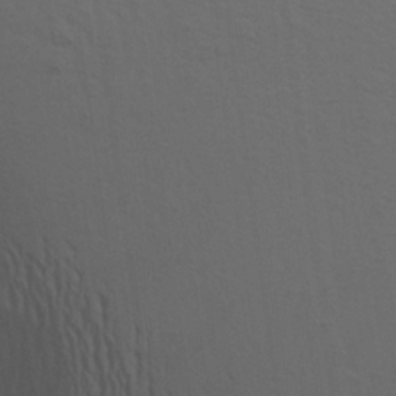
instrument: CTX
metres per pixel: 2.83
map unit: Aa
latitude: 19.8394
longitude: -143.1025
